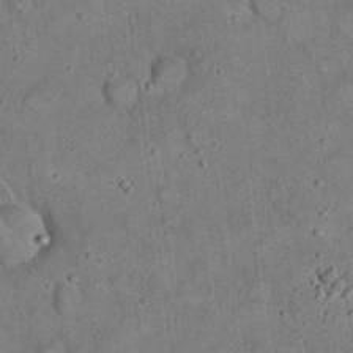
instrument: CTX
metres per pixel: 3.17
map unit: eHh
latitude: 19.8016
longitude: -60.7435
